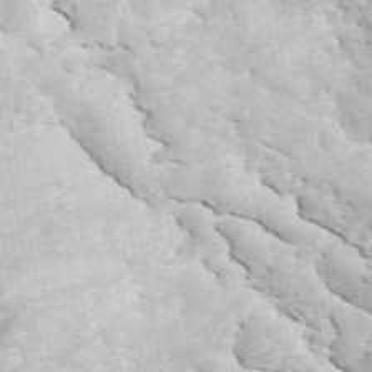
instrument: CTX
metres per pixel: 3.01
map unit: ANa
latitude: 44.3467
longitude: 47.4832
